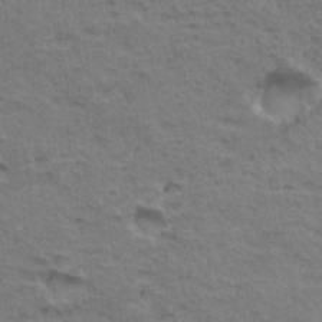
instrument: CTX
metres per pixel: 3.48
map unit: Hto
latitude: 35.1970
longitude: -46.1956
